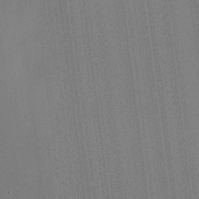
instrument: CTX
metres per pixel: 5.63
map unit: HNhu
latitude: 13.4616
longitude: 14.2551
